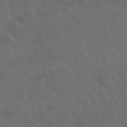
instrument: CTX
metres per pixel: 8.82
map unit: Hto
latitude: 19.5371
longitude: -54.0444
